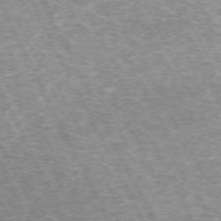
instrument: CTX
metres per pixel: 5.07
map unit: Hpe
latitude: -71.5021
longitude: 11.5210
